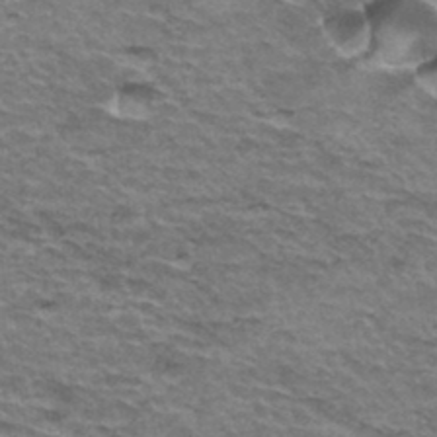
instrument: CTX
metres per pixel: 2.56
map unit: Hto
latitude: 35.9339
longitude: -42.5924
